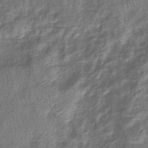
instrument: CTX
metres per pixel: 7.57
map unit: eHb
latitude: -39.6722
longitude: 78.8408
